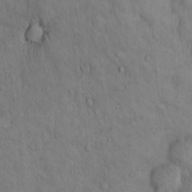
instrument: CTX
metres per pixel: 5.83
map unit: Hto
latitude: 13.0648
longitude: -59.5371
